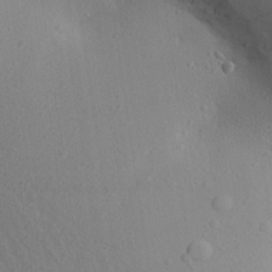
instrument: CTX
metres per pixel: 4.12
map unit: Aa
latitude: 27.2159
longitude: -143.1592
